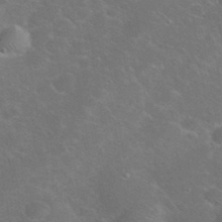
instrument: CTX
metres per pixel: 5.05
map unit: eHh
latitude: 38.2900
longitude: -65.3860
